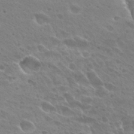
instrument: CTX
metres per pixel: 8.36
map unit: Hto
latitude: 28.1767
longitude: -39.8772
